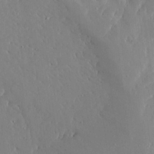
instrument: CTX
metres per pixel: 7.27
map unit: Ave
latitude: 16.4412
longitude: -139.3671
